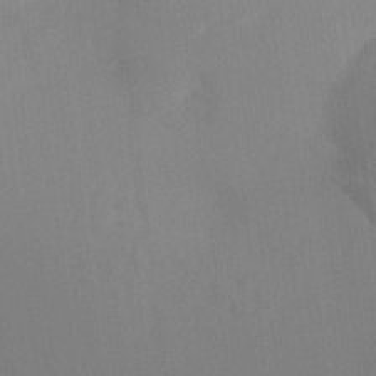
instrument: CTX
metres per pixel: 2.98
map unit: Ht
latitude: -2.7463
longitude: -17.4426
